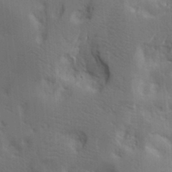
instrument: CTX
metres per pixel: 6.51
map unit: lAa
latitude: 18.4034
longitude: -139.1214
